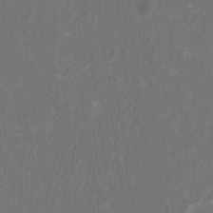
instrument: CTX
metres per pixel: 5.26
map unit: HNhu
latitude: 1.1214
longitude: -0.3089
